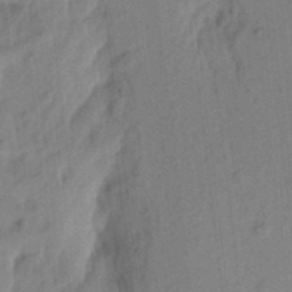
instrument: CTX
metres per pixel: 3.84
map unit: eHh
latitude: 4.9892
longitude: -73.6883
